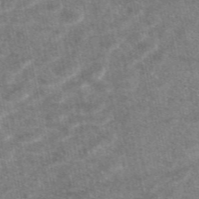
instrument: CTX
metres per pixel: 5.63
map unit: eAb
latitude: 47.3671
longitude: 118.2551
